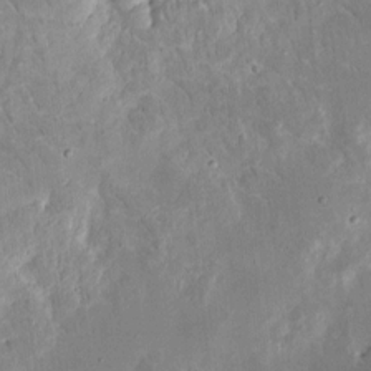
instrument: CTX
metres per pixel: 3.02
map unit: eHh
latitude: 8.3467
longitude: -69.0459
